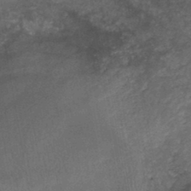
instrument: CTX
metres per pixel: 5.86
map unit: HNb
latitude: -44.7652
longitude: -37.5182
